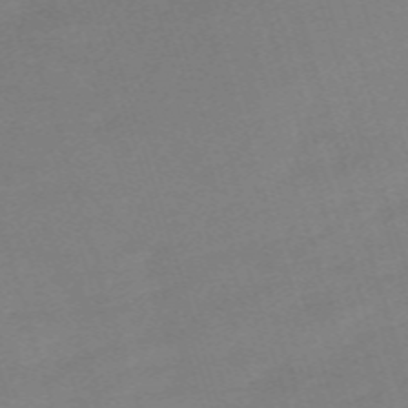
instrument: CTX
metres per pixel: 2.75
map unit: eHh
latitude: -61.5777
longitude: 49.6722
